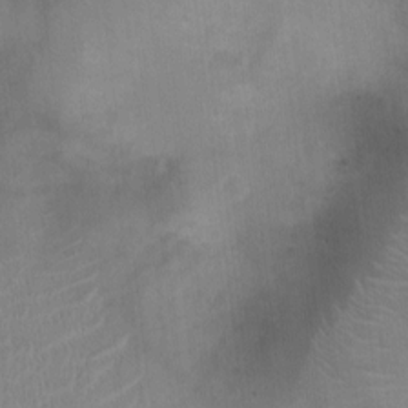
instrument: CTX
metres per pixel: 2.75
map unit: Ht
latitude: -4.4818
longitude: -16.8569
